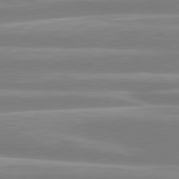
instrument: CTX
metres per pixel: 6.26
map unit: lApd
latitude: 80.8569
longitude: -134.0633
